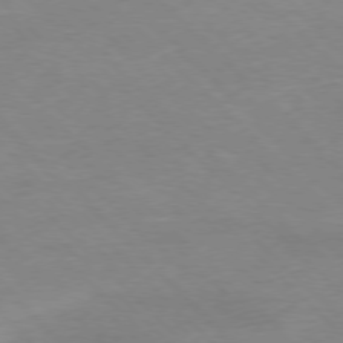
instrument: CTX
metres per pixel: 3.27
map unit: Ap
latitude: -77.5966
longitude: -87.1970
